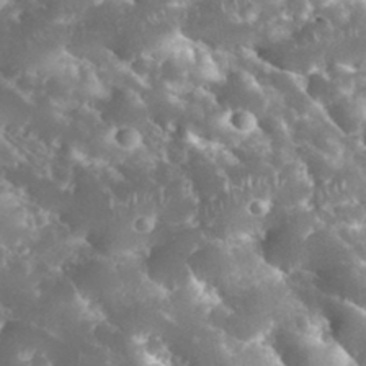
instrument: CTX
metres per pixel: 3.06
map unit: eHh
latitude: 34.4979
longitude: -62.9325
